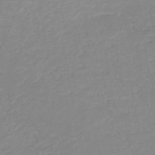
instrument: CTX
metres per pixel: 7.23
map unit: HNb
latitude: -49.4644
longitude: -44.4034
